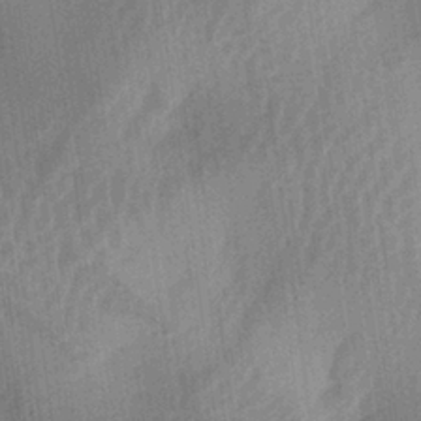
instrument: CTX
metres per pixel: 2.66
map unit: lAa
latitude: -5.3698
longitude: -129.0080
